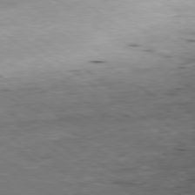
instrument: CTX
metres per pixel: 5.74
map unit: Ap
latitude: -79.7099
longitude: -91.9339
